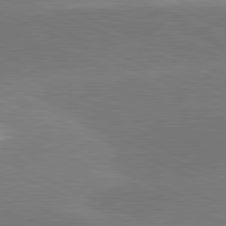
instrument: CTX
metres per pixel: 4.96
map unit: lApd
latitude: 81.8394
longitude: -155.2348
